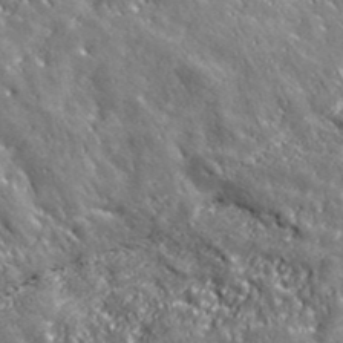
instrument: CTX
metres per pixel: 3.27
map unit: eHh
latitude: 42.7813
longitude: -91.3293
